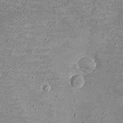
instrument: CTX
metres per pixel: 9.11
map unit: eHh
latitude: -3.3698
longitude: -74.9514
